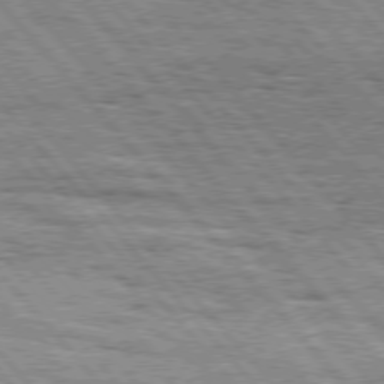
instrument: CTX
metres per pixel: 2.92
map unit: Hpe
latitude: 75.8017
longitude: -154.1200
